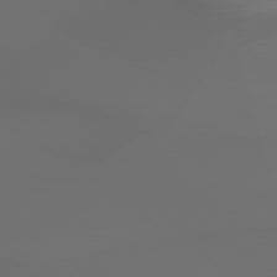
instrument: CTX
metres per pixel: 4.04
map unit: lApd
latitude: 79.4994
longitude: -175.1781
